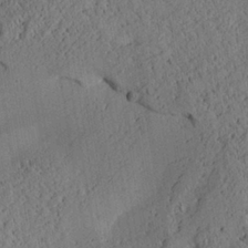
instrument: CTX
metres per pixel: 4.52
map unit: Aa
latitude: 25.0269
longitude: -133.6505
